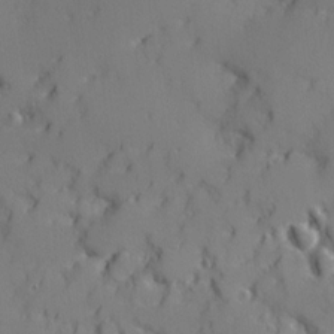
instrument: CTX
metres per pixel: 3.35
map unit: Ave
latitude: 12.0633
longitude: -101.5749
